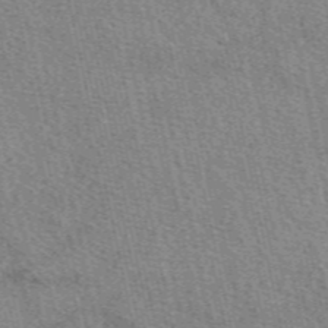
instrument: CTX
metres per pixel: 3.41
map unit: eAb
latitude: 50.2144
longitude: 114.3495
